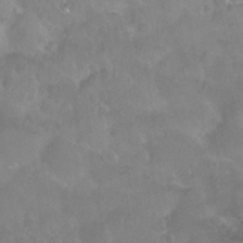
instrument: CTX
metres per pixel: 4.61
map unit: Nhu
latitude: 26.4979
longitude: -53.7450
